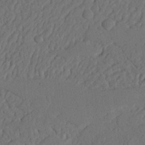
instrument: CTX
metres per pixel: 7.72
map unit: Nhu
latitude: 21.8395
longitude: -74.3845
